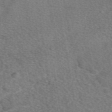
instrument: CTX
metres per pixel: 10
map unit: eAb
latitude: 49.3104
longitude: 110.8408
